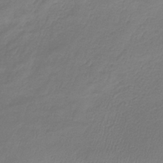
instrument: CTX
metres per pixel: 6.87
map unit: lHb
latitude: -42.3117
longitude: 72.3117
